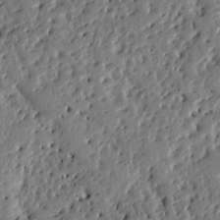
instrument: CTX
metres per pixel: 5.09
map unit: Ht
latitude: 10.7813
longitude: -77.5749
